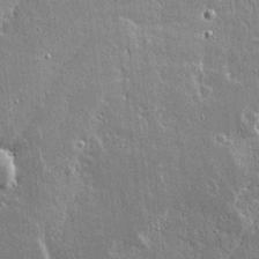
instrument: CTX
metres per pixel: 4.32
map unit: lAvf
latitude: 15.5183
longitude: -128.3656
